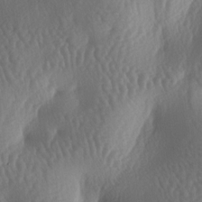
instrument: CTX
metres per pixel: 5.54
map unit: lAa
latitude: -6.9919
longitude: -128.3656
